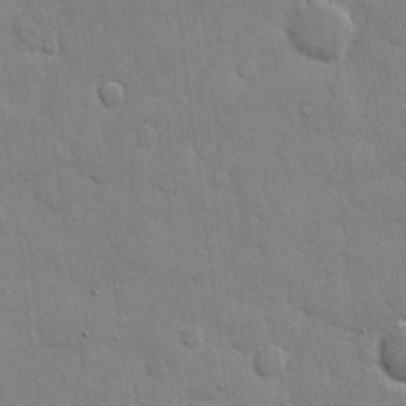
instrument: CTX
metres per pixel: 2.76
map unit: eHh
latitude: 9.8017
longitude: -67.0458
